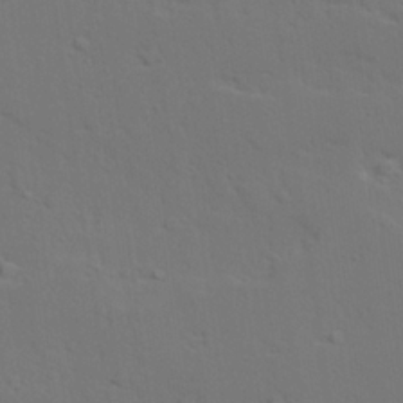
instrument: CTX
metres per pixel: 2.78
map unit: lAvf
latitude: 27.8772
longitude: -109.6505
